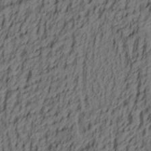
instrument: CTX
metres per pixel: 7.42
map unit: lAa
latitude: 4.4223
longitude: -114.3089
